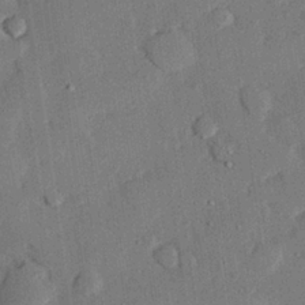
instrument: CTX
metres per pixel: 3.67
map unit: eHh
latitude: 28.1200
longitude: -82.2711
